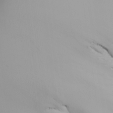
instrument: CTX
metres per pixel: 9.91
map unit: Aa
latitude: 24.0444
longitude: -127.3860
